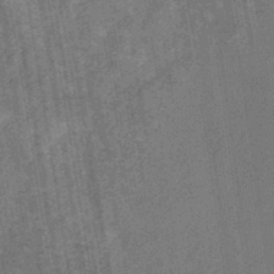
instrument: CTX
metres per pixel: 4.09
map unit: eHb
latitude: -29.8233
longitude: 70.5196
